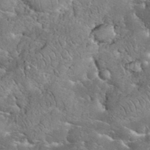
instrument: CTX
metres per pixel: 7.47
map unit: eHh
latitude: 34.0255
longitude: -65.6883
